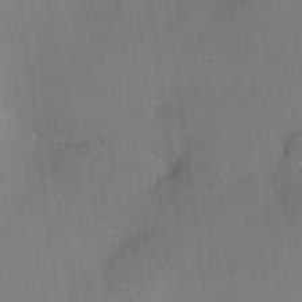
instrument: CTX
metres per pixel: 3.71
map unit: HNhu
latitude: 6.7057
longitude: -3.4048
